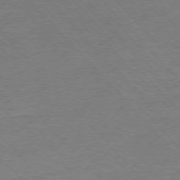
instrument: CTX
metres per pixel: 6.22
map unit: Ap
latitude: -76.9731
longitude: -95.4049
